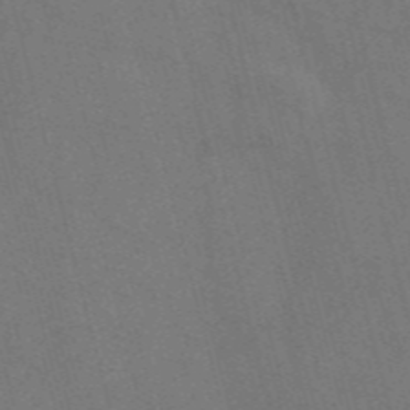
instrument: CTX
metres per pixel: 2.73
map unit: Nve
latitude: -57.6533
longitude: 51.7100
